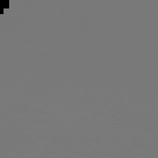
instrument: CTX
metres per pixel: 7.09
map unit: Hpe
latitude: 75.3293
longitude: -130.3846
